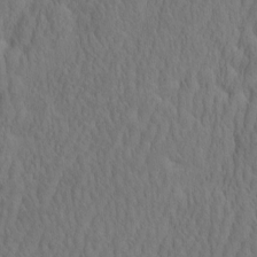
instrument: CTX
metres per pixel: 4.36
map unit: eHh
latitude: -2.4062
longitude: 15.7667
